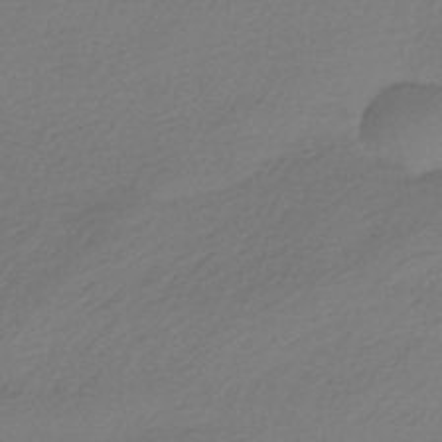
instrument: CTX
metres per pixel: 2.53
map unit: HNhu
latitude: -41.9556
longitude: 94.3684
